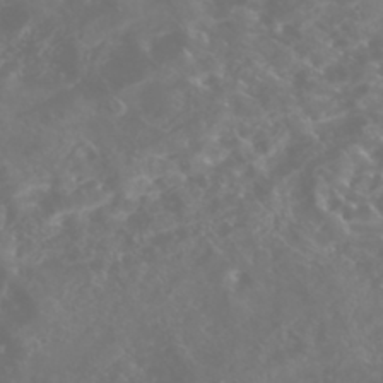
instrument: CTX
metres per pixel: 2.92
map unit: Nhe
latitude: -46.4062
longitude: 153.1620
